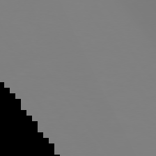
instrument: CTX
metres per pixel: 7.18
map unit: Hpe
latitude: 73.8584
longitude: -128.9136
